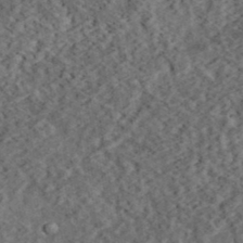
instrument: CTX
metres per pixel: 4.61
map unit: eHh
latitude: 37.1781
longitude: -79.0648
